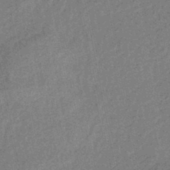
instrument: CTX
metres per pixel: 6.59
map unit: eHb
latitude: -44.3117
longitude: 89.1242
